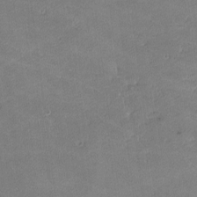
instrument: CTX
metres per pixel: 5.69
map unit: lHvf
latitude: -11.6722
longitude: -104.1011
